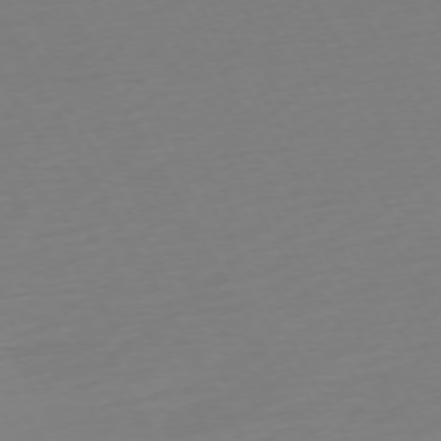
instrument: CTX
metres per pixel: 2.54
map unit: Ap
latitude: -74.1228
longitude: -69.1592
